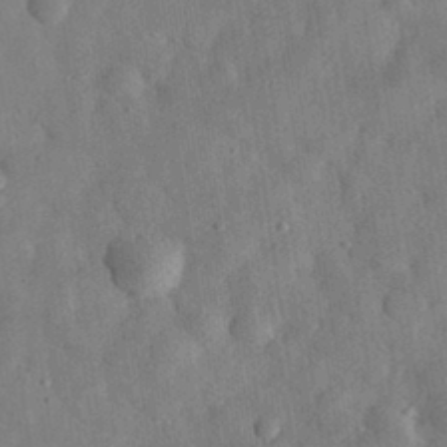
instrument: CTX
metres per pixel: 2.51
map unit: eHh
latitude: 31.3293
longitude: -75.7261
